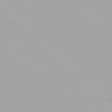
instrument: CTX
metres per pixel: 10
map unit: Ap
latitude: -77.4265
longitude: -72.7813
